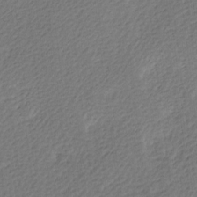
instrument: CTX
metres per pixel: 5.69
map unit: Ave
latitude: 0.1389
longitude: -115.1025
